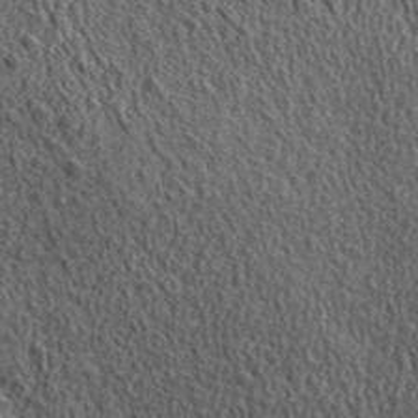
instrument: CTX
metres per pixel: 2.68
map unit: ANa
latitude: 42.5357
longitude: -87.3104
